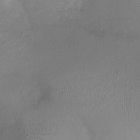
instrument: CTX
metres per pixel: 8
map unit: Ht
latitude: -6.5573
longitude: -19.4804
